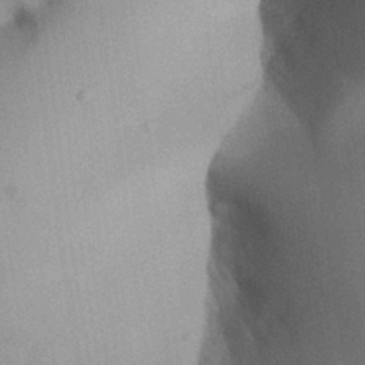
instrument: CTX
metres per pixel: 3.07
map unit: Aa
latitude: 32.3278
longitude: -142.3656
